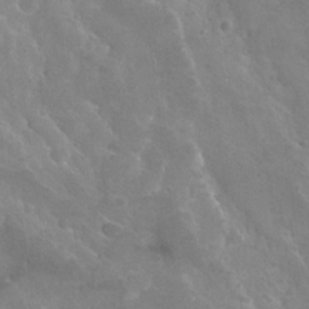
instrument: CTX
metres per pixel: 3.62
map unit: Hto
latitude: 27.0836
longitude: -40.2522
